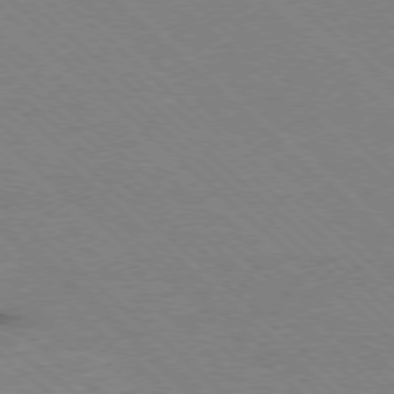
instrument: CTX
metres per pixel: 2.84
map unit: Ap
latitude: -78.3495
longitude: -85.1781
